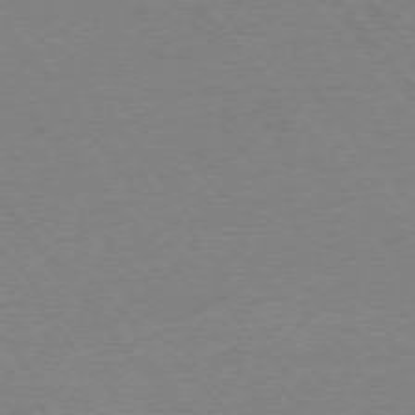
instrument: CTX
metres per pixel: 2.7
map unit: Ap
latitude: -76.3873
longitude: -95.9150
